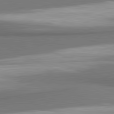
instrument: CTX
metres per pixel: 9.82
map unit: lApd
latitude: 81.6316
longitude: 174.1416
